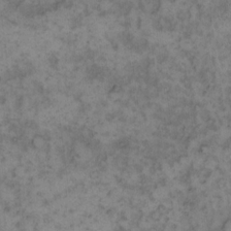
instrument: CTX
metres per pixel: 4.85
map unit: eHh
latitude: 13.6694
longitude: -64.3845
